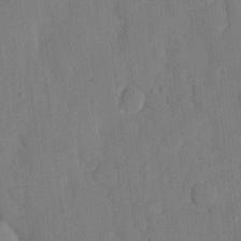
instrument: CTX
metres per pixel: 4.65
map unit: lHvf
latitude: 19.1403
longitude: -112.5924
